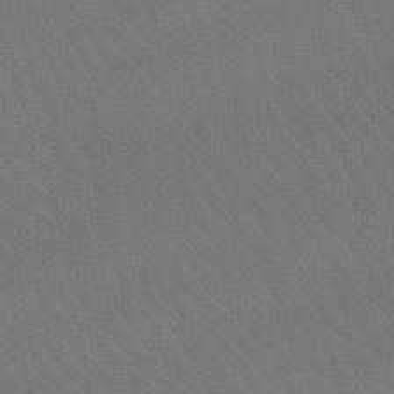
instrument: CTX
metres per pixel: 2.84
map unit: lHb
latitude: -46.3873
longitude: 77.1431
